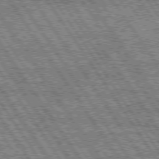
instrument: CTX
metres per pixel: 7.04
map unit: Hpe
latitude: 74.6302
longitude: -153.5371
